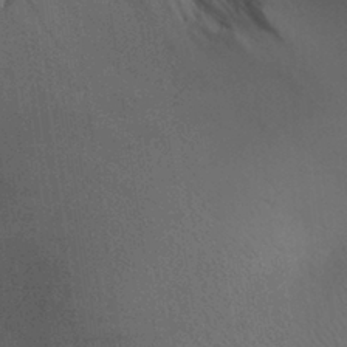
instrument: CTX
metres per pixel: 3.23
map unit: Aa
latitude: 30.0255
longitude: -144.0255
